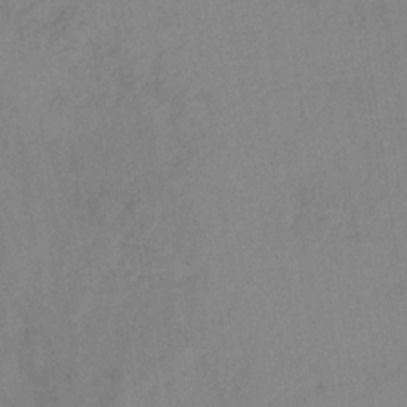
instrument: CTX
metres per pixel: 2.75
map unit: HNb
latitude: -31.2187
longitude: 62.1416
